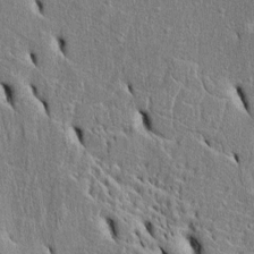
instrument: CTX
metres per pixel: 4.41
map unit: Htu
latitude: -3.4454
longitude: 151.8422
